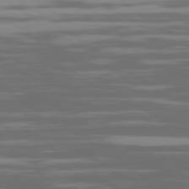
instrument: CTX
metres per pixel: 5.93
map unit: Ap
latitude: -79.4454
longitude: -103.2537
